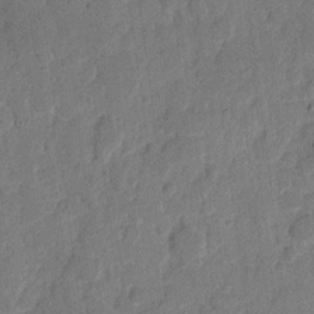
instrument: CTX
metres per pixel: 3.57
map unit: eHh
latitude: 8.9325
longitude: -65.0458
